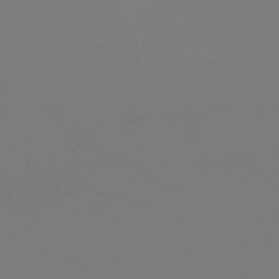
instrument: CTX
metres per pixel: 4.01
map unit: lHb
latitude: -46.8597
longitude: 69.2753
